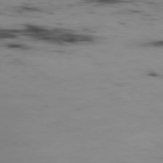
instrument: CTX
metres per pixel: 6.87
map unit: Hpe
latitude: -78.9541
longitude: 12.5007
